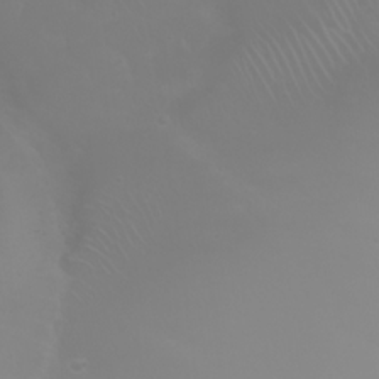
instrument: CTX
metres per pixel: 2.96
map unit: Nhu
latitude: 23.6505
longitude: -64.7813
